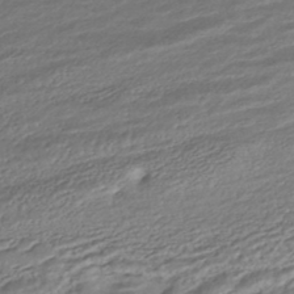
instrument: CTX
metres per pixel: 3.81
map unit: HNhu
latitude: -44.9920
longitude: 101.4265
